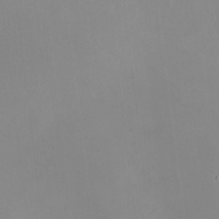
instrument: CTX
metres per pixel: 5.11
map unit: HNhu
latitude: 11.4804
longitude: 11.4832
